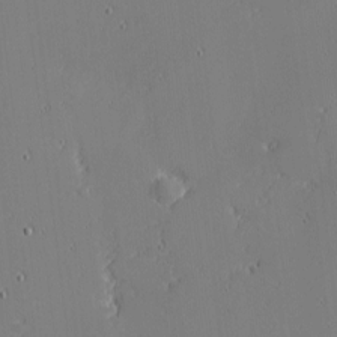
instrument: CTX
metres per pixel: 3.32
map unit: eHh
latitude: -3.6910
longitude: -81.3104
